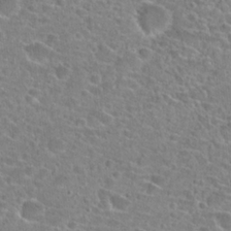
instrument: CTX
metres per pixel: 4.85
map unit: Hto
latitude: 24.0633
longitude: -45.8016
